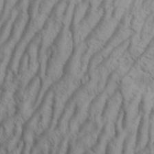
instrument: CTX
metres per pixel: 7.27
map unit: Aa
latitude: 34.0444
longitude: -138.5168
